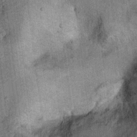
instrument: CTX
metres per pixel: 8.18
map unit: Ht
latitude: 8.6113
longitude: -37.2726
